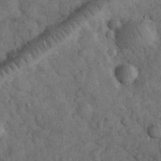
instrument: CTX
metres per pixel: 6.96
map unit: eHh
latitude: 33.4426
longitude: -68.4223
